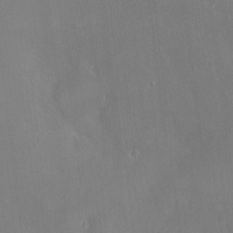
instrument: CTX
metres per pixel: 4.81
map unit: HNhu
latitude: 4.1200
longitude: 7.8800
